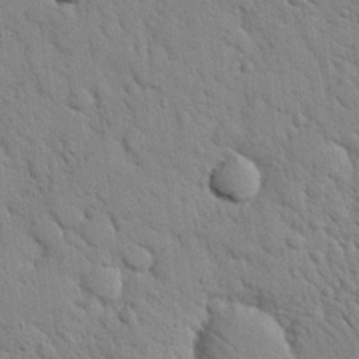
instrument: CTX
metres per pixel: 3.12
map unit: Nhu
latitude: 21.8773
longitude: -76.9891
